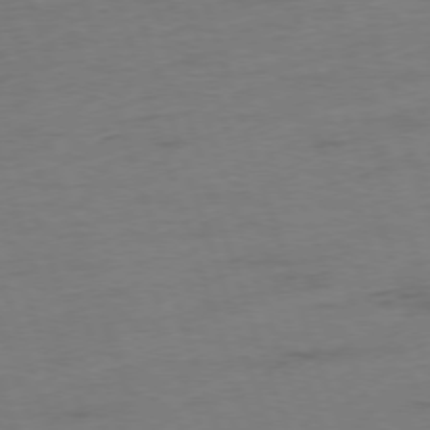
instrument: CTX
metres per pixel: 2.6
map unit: Ap
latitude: -75.9745
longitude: -73.2159
